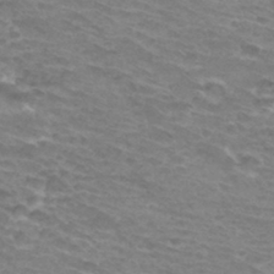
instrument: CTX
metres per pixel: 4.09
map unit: Hto
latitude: 33.3293
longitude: -41.5749
